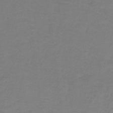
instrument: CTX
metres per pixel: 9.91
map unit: eAb
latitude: -36.5573
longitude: 52.9919
